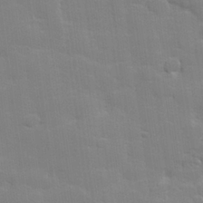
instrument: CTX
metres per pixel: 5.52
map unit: lHvf
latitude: 24.7813
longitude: 142.1038
